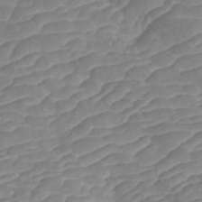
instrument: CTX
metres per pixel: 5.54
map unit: ANa
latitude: 44.1011
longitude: 37.4832
